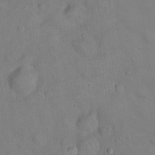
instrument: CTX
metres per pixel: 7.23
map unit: eHh
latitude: 22.1767
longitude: -61.7449
